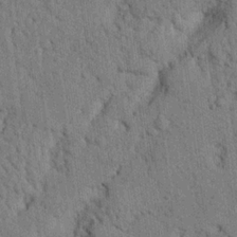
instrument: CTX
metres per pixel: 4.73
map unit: Nhu
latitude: 20.4790
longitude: -76.3467
